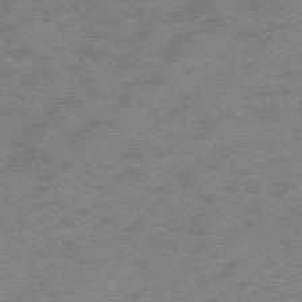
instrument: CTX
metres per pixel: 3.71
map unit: Ap
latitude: -76.5574
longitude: -65.0458
